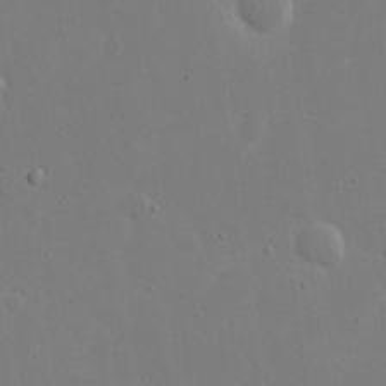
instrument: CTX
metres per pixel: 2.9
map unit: eHh
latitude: 20.3656
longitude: -71.2537
